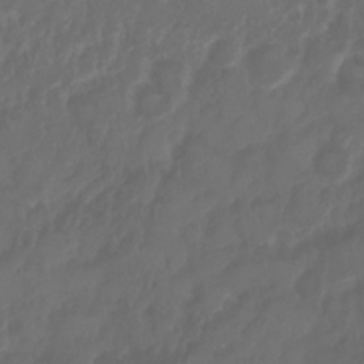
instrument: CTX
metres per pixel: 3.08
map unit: Nhu
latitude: 25.4237
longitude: -62.2712
